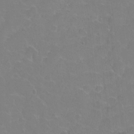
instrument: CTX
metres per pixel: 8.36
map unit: Hto
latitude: 2.8002
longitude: -33.2348
